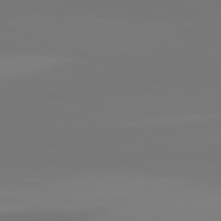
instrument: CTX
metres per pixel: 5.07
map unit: lApd
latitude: 82.5545
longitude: 153.7666
